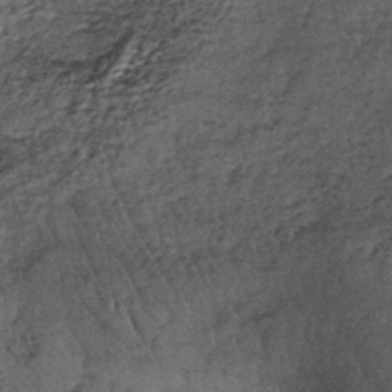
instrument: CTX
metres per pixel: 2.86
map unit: lHb
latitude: -39.5588
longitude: 65.5966
